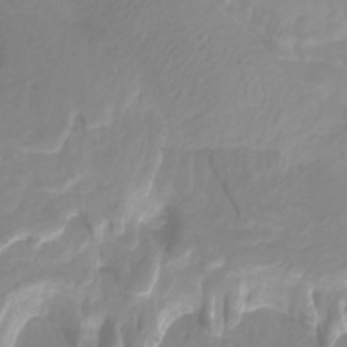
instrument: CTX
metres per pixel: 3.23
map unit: HNhu
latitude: -28.8786
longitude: 67.6155
